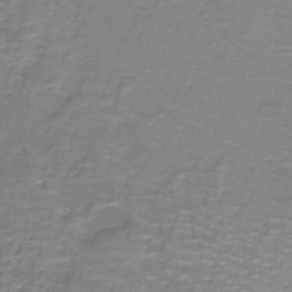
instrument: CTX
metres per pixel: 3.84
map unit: lHb
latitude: -41.1053
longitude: 57.0108
